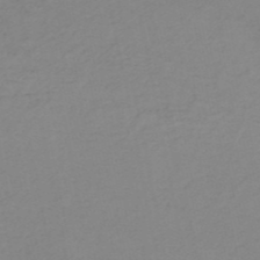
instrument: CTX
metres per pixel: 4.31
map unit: HNb
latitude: -52.3684
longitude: -51.6316
